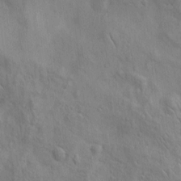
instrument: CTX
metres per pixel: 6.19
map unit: Htu
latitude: -3.9745
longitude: 156.7841
